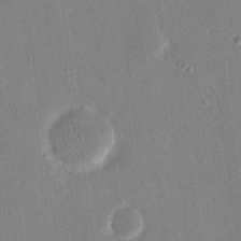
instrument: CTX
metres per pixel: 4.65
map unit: eHh
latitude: 17.6316
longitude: -70.6301
